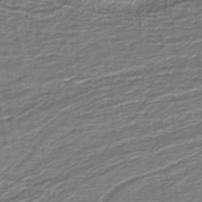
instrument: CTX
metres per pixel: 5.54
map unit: eAb
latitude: -38.9731
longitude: 53.0108
